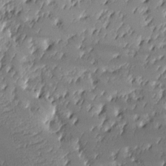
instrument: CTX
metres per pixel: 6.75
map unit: lAa
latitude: -10.6330
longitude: -125.2725
